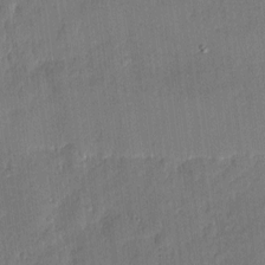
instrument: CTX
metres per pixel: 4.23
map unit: eHh
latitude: 4.4034
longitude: -73.1026
